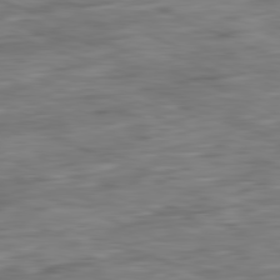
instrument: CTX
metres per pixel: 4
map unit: Ap
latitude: -81.6533
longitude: -68.6302
